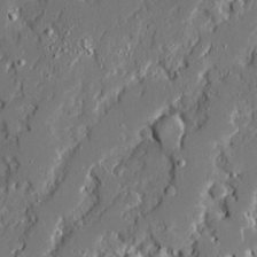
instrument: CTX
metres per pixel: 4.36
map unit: Ave
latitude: 20.2145
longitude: -127.8772
